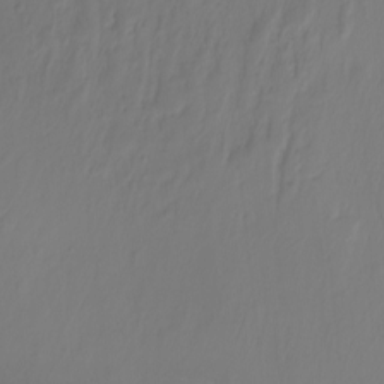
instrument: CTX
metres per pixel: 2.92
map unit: Nhu
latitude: -8.4251
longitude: -79.6505
